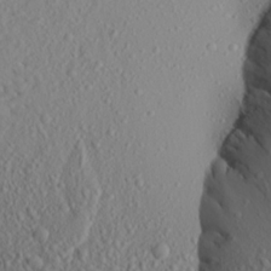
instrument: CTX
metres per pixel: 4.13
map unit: Aa
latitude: 22.6112
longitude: -144.3656
